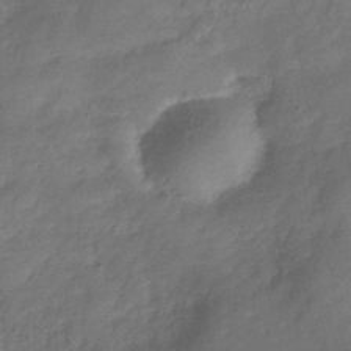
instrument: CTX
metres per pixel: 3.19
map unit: Hve
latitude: -32.0850
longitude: 92.3495
